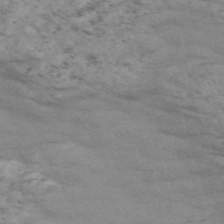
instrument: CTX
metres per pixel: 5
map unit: Nve
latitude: -58.2361
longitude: 54.7274
